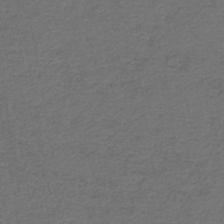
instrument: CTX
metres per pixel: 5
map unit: HNb
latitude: -43.9178
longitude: 49.9367
